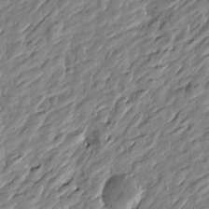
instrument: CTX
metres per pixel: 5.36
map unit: Htu
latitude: -3.5210
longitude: 179.8611
